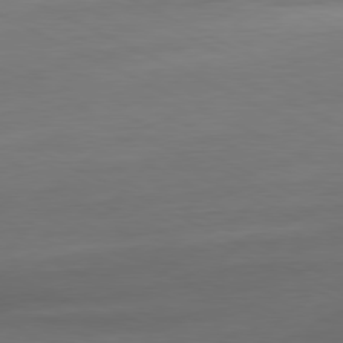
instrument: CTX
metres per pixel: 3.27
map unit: Ap
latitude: -81.0487
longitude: -77.0647
